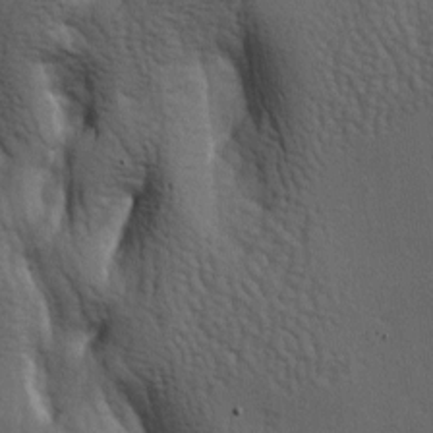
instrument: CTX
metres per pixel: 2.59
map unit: lAa
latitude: -6.8408
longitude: -125.2159
